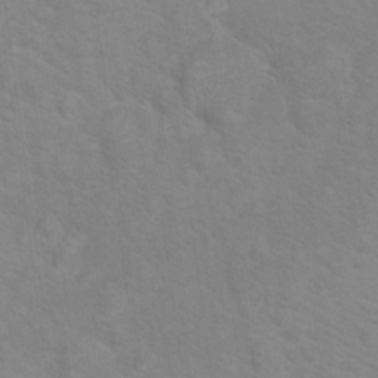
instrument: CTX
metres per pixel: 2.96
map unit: Hto
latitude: 18.9513
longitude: -44.1578
